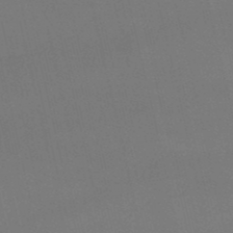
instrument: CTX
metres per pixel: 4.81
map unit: lHb
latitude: -49.1242
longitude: 70.6896
